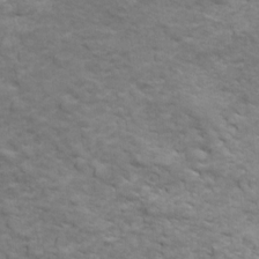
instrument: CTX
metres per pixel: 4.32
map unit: Ave
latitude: 18.7057
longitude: -132.4601
